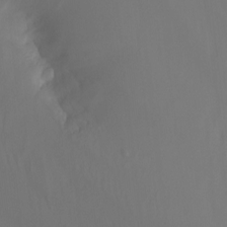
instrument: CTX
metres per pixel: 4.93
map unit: Nhu
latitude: -16.1984
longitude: -50.8947
